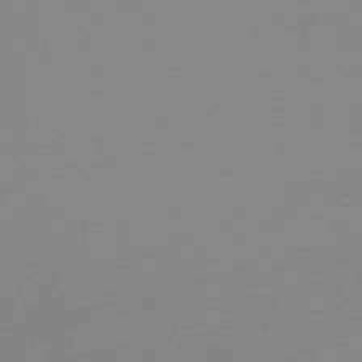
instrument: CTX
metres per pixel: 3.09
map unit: lHb
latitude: -46.5573
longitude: 64.5763
